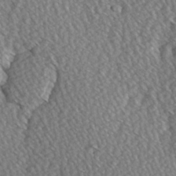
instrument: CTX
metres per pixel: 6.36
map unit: Hve
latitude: 3.1970
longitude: -123.5182
